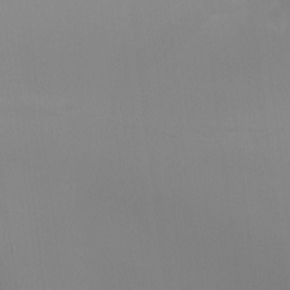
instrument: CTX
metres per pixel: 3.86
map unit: Ht
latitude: -12.7841
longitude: -44.8191
